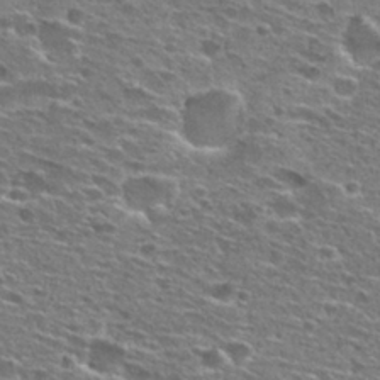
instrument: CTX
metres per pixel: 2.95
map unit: Hto
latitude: 27.0081
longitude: -47.6127
